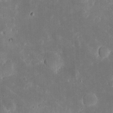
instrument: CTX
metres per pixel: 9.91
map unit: eHh
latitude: 5.3482
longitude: -70.3656
